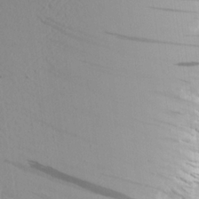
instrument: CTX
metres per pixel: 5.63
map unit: Aa
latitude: 21.1403
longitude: -143.8206
